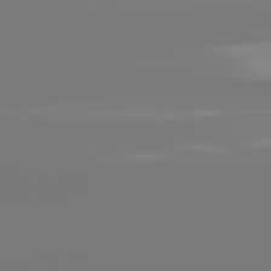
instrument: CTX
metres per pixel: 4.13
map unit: lApd
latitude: 81.2159
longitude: -156.7813
